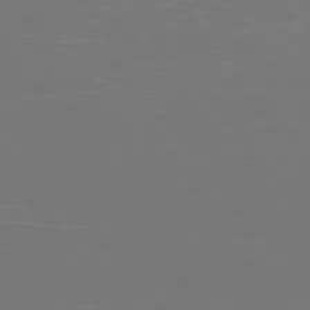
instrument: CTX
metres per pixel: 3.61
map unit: Ap
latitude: -75.1054
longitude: -76.5356
